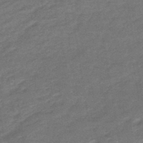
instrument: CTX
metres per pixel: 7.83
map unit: HNhu
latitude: -46.4251
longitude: 91.2376
